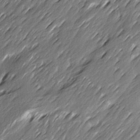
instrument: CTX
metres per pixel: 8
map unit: Ave
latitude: 15.5749
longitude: -135.9339
